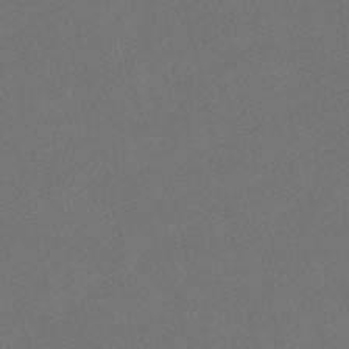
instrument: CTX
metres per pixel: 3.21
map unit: HNb
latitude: -54.2551
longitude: -50.0255
